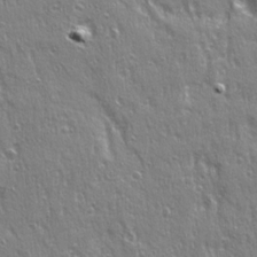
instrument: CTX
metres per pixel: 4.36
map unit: Ave
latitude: 21.8773
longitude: -135.4237
